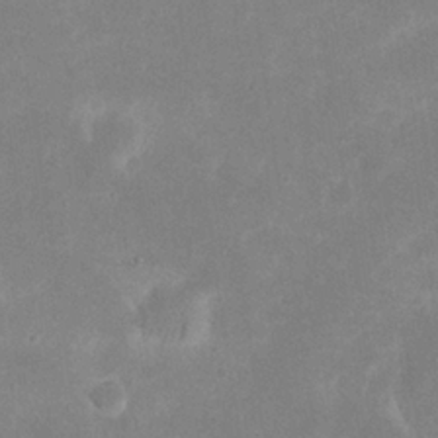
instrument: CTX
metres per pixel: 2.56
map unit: eHh
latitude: 20.6680
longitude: -69.3482
